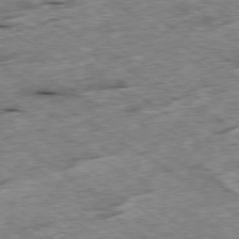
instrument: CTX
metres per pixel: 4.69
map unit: Ap
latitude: -79.7666
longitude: -87.1781
